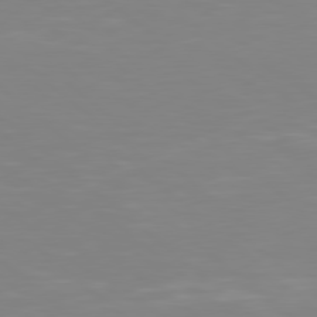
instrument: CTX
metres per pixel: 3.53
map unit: Hpe
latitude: 78.2712
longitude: -172.4789
